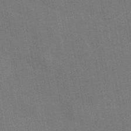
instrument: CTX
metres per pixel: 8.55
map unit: eAb
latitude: 46.0822
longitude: 121.9745
